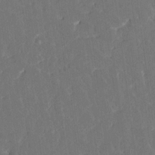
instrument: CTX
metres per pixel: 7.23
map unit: HNhu
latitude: 5.3859
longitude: -6.4223
